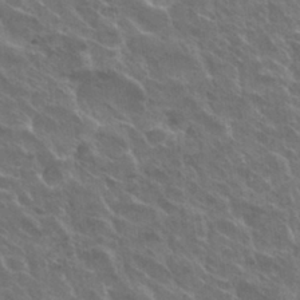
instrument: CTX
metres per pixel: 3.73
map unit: Hto
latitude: 30.4412
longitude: -43.6694
